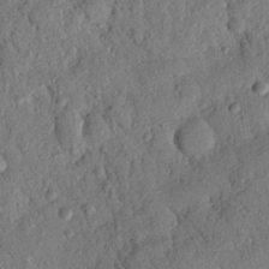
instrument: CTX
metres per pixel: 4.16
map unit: Nhu
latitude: 20.9325
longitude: -78.1767
